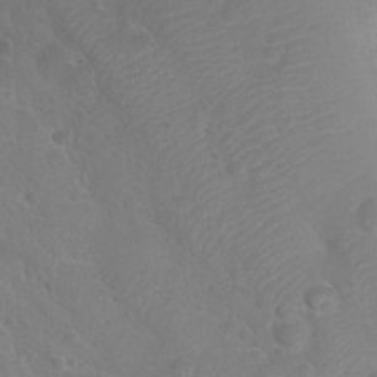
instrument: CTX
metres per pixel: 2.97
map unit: Nhu
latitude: 28.5734
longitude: -55.3104
